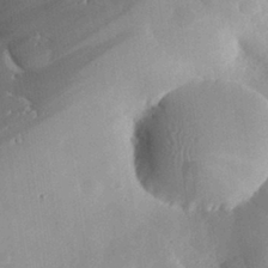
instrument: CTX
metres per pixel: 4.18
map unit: eHh
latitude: 30.2523
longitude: -81.3104
